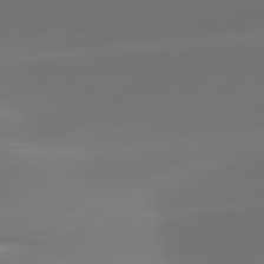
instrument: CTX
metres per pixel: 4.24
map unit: lApd
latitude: 81.8583
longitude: -161.3859
